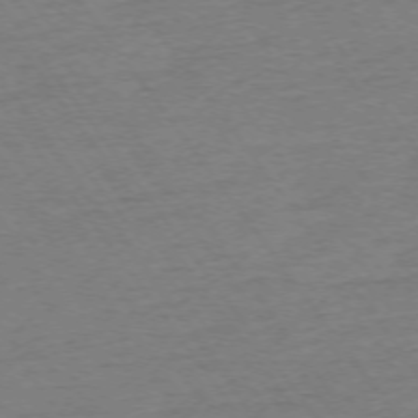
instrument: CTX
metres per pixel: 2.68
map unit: Ap
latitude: -74.3118
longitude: -84.8191
